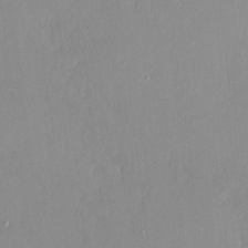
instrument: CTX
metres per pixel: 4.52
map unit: HNhu
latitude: 6.3656
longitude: 1.3132
